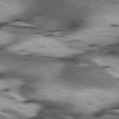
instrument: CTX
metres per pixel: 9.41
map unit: lApd
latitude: 77.1781
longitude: -50.4601
